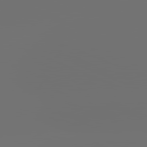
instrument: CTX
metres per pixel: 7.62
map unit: lApd
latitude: 81.9339
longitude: -164.3089
